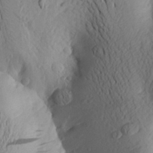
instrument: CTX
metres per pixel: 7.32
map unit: Aa
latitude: 24.6301
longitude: -149.2915
